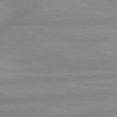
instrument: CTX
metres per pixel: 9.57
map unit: lApd
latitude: 80.1200
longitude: -168.0822
